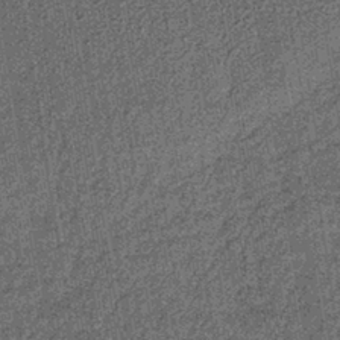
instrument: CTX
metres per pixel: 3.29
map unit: lHb
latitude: -39.7099
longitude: 64.3118
